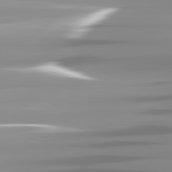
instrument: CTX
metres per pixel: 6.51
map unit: lApd
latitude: 82.1388
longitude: -139.9339
